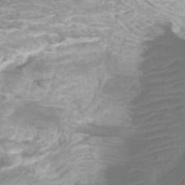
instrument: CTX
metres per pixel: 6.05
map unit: Htu
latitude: -11.1809
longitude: -74.3845
